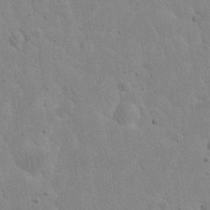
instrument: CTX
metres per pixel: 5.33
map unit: eHh
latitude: 21.7639
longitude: -68.6302
